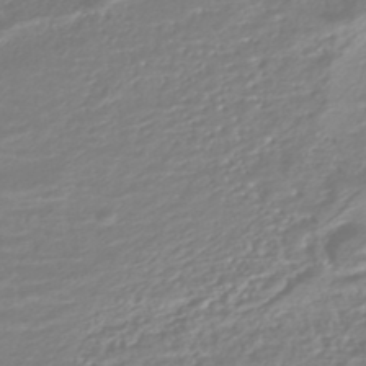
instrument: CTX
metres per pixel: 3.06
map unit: HNhu
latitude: -45.2565
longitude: 98.9353
